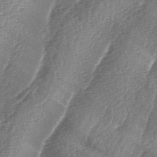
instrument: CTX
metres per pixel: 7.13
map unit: lAa
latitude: -4.2361
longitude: -129.2159
